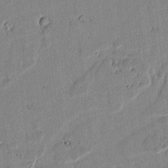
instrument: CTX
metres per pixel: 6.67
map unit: lAvf
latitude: 6.8191
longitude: 168.4818
